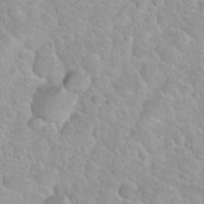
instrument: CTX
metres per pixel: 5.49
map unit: Nhu
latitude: 27.8395
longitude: -53.0081
